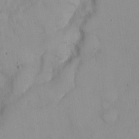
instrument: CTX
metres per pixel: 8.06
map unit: eHh
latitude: 22.6490
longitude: -59.7450
